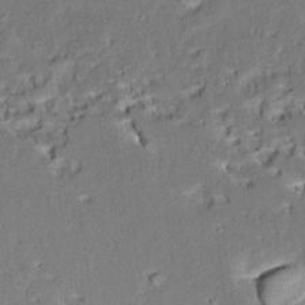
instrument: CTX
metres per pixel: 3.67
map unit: Aa
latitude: 9.0081
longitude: -133.4993
